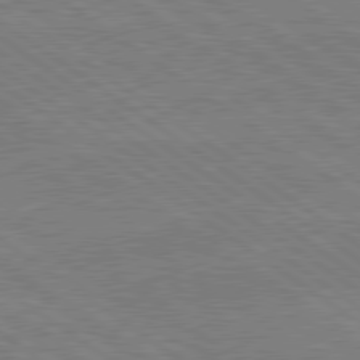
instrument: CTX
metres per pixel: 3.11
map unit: lApd
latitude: 79.5182
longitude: 166.4251
